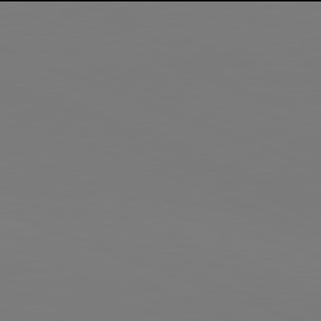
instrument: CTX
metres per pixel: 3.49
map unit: lApd
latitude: 81.9906
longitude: 146.5196
